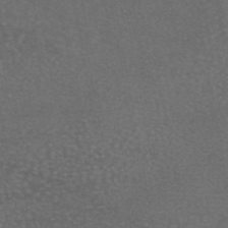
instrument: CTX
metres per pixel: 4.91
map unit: eAb
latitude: 45.7827
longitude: 114.4818
